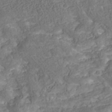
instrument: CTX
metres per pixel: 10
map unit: Nhu
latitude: -39.9745
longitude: -85.4993
